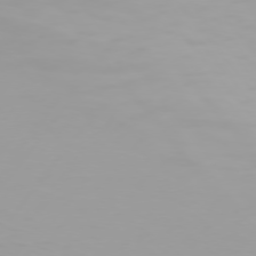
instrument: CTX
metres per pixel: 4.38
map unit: Hpe
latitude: 74.7813
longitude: -129.4048
